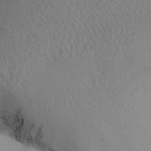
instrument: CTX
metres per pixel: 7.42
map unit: Aa
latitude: 31.8962
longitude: -142.4412
